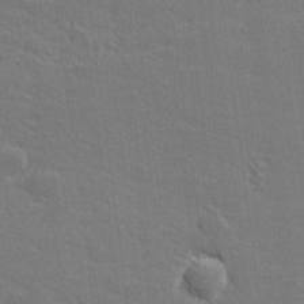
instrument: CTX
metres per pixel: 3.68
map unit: lHvf
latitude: 26.6113
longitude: 142.4440
